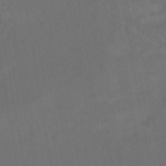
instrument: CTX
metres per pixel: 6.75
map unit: eHb
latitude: -43.5777
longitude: 87.8611
